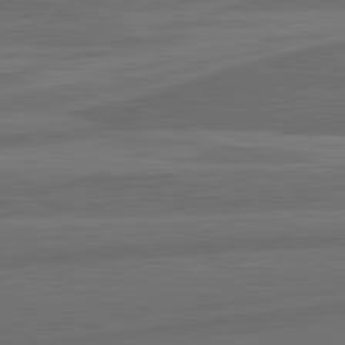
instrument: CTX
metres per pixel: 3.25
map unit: lApd
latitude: 82.1011
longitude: -171.6694
